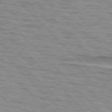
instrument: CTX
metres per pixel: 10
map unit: lApd
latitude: 76.8191
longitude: -77.8205
